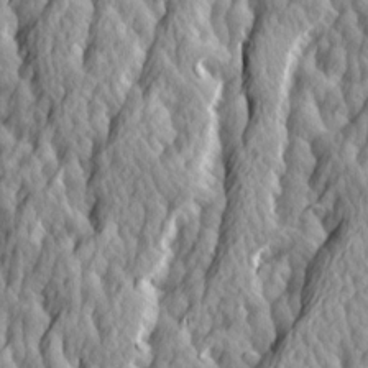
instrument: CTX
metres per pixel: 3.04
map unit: Ave
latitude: 14.1956
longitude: -134.0633
